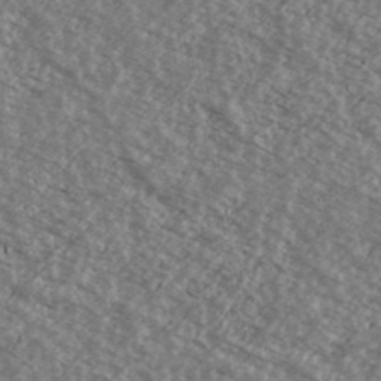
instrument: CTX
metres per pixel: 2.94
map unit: Ave
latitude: 38.9891
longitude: -110.1578
